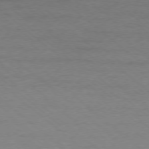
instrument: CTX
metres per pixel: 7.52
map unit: Ap
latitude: -77.8233
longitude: -92.7624
